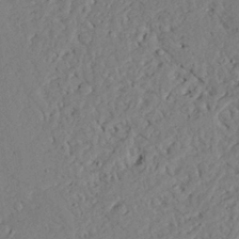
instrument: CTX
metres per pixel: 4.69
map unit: Ave
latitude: 23.9528
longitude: -132.7057
